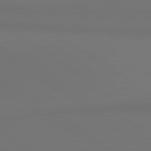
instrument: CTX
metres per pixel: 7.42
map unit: lApd
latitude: 81.1781
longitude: 153.8233
